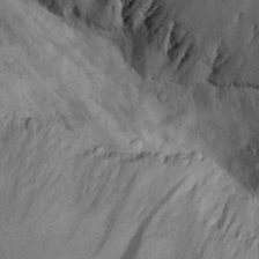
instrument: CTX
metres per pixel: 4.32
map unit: Aa
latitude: 26.2523
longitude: -129.5749
